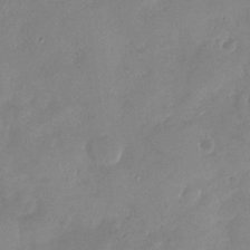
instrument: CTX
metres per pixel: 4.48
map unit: Nhu
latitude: -29.4266
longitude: -60.2522
